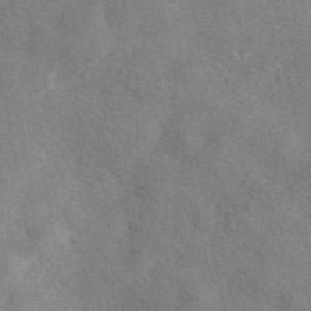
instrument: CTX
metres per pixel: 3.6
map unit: eAb
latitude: 47.6694
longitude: 123.3510
